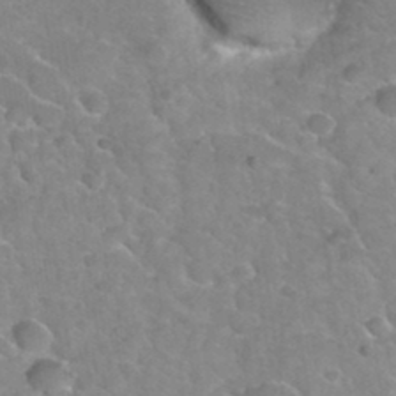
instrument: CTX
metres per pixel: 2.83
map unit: Hto
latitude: 35.3292
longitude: -51.1403
